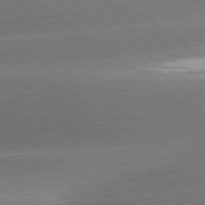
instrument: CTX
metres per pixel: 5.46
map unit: lApd
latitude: 81.2159
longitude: -157.1970
